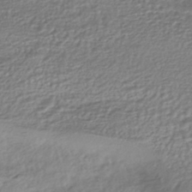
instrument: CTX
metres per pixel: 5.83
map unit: HNhu
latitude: -44.9353
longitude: 97.5021
